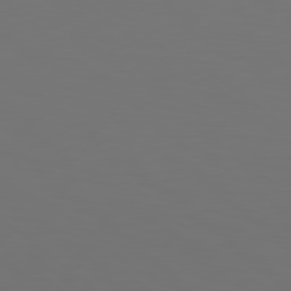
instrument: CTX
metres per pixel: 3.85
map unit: Hpe
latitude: 78.5546
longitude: -174.8947
